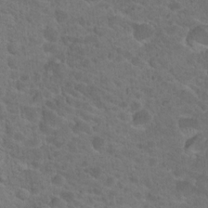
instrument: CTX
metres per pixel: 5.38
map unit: Hto
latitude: 18.7813
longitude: -34.7624
